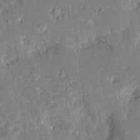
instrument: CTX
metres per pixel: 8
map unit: Htu
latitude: -2.3117
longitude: 174.6707
